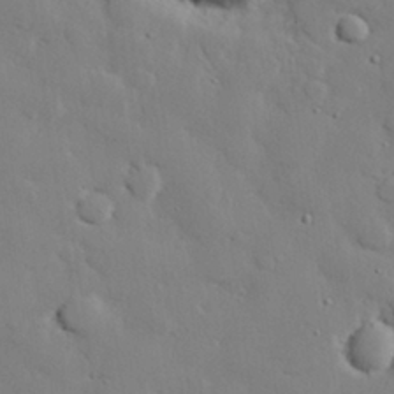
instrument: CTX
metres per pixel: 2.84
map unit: eHh
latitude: 28.6112
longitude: -81.6883
